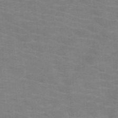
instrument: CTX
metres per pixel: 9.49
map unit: HNb
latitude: -46.9352
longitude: -45.8583
